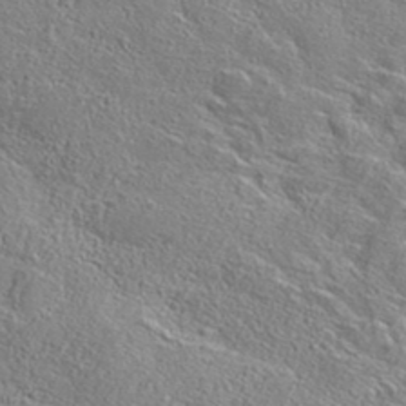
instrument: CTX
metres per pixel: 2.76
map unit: ANa
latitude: 36.7624
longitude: 14.4629
